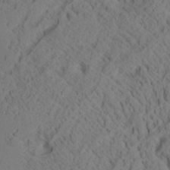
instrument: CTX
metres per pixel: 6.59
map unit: Aa
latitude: 27.7828
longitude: -131.0837
